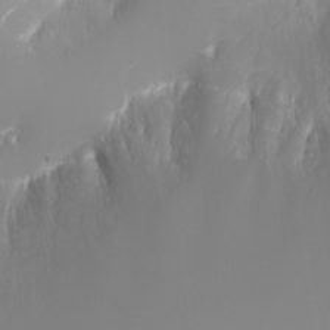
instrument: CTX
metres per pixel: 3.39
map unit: Nhu
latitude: -7.5399
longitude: -71.4804
